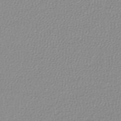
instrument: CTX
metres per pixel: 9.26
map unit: lHb
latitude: -42.1983
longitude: 69.5777
